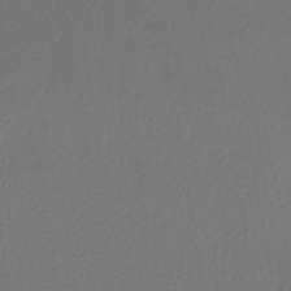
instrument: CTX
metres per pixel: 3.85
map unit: HNhu
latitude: -47.0108
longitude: 103.8989
